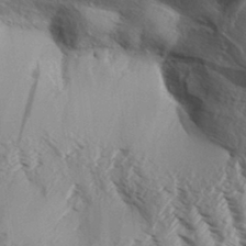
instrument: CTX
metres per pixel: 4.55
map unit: Aa
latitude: 32.9703
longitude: -138.3089
